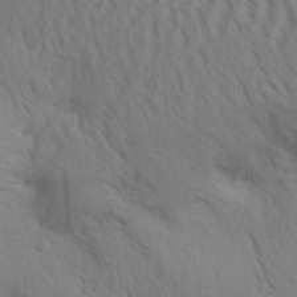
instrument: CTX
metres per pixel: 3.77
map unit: Aa
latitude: 31.0459
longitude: -140.0444
